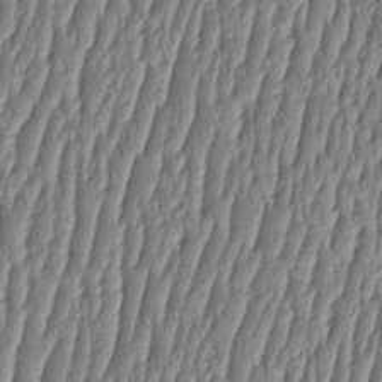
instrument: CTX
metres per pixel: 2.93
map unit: HNhu
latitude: -3.3131
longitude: 13.7100
